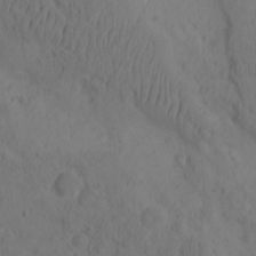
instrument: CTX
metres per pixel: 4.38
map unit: eHh
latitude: -0.6330
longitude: 16.1606
